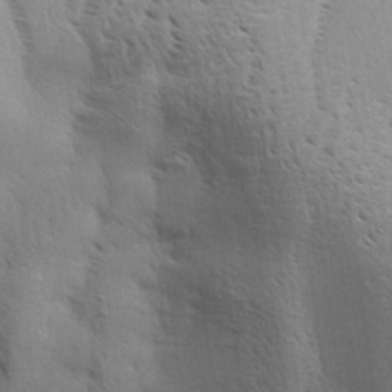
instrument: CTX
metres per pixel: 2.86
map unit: Aa
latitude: 32.1389
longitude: -140.1388
